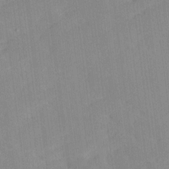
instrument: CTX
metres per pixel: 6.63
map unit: Ave
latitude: 18.1200
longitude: -137.1215
